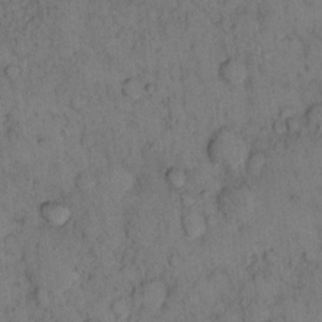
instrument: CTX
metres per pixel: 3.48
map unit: eHh
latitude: 14.2901
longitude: -63.0270
